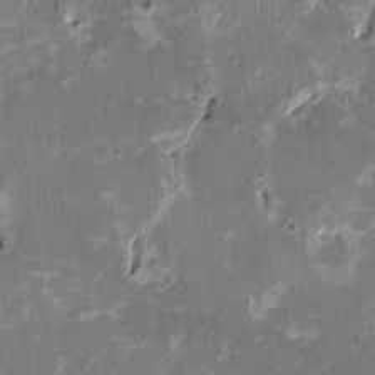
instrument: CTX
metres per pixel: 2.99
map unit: HNhu
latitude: 2.3089
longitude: -4.3089
